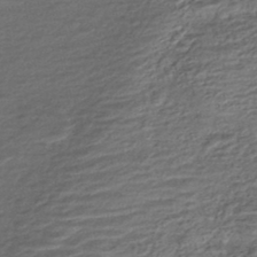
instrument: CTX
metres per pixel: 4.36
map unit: ANa
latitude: -45.1998
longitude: 105.8611
